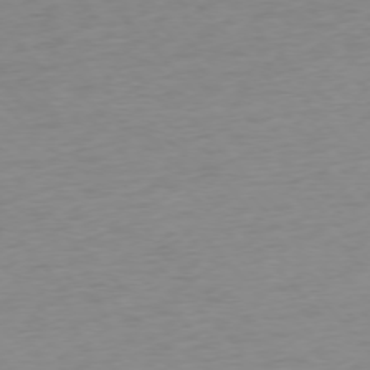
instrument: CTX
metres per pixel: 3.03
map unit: Ap
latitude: -76.5763
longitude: -63.9339
